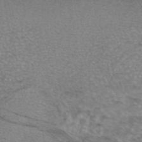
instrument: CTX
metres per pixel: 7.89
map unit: eAb
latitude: 45.0836
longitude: 102.8597
